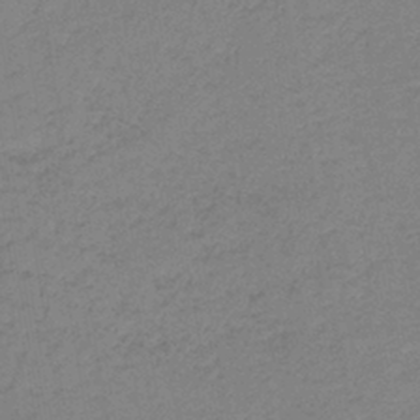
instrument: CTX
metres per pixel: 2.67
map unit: HNb
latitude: -40.9919
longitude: 49.5022
